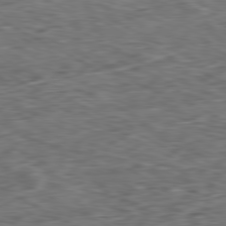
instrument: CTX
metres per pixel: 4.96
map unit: Ap
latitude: -80.8408
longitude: -73.4238
